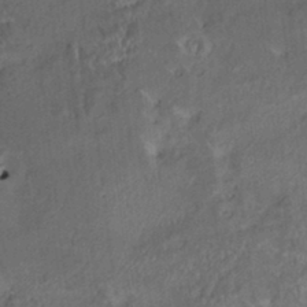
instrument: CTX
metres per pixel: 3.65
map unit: HNhu
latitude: 5.5938
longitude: 12.5952
